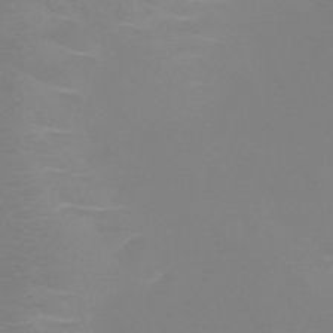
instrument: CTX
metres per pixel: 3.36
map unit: HNb
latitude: -46.0472
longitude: -42.3656
